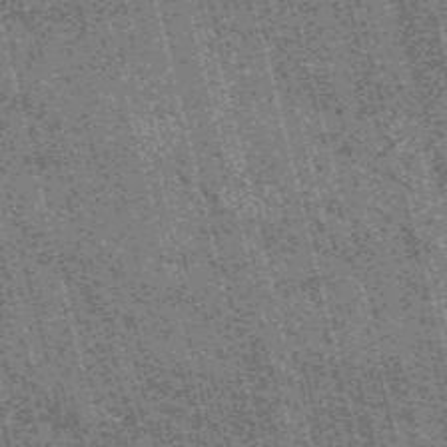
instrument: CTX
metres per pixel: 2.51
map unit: HNb
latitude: -55.5399
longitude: -43.3860
